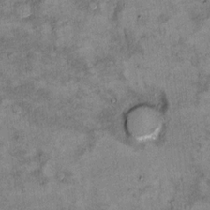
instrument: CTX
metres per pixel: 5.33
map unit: Hto
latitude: 9.4238
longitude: -36.3656
